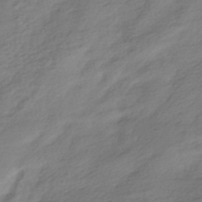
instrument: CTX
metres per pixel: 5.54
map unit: HNhu
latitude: -41.2943
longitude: 94.3495
